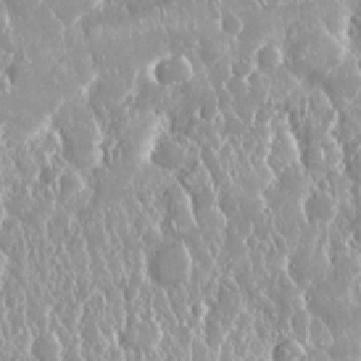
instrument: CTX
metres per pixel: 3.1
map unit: Nhu
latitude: 24.9891
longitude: -60.5734
